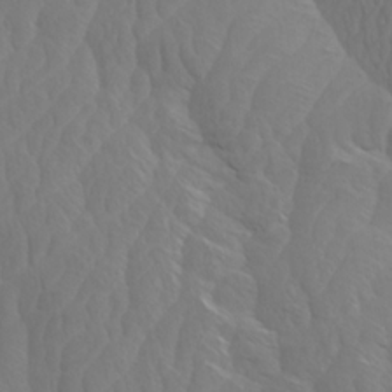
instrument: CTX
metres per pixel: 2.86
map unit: Htu
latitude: -3.9556
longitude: -73.4427
